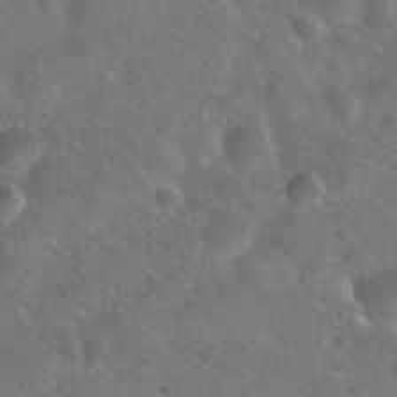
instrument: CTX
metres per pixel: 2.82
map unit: Hto
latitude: 22.1956
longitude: -54.8947
